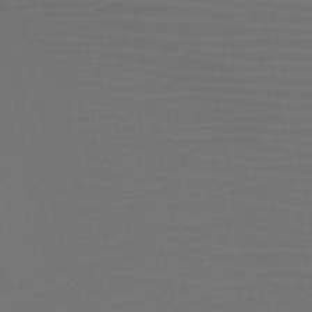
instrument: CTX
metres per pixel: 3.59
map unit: HNb
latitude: -50.0850
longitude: -45.9339
